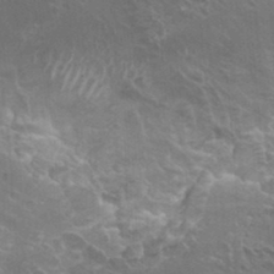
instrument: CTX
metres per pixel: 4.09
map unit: Hto
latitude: 23.1214
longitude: -42.1389
